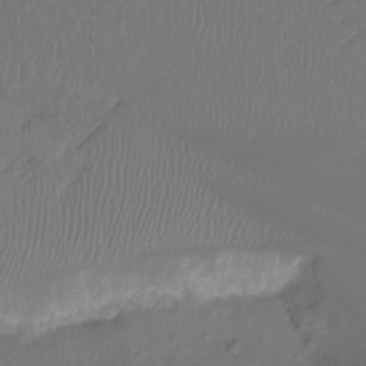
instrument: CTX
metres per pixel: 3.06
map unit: Hto
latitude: -7.9556
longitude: -47.1215
